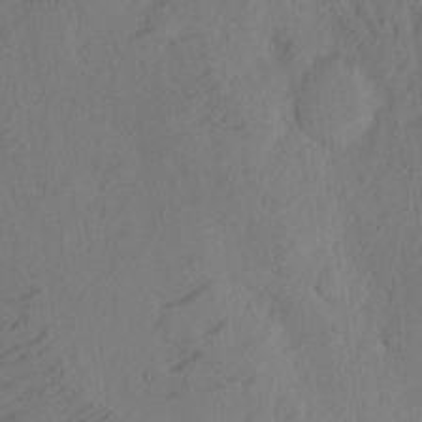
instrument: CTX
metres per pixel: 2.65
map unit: eHh
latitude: 2.9324
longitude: -78.4979
